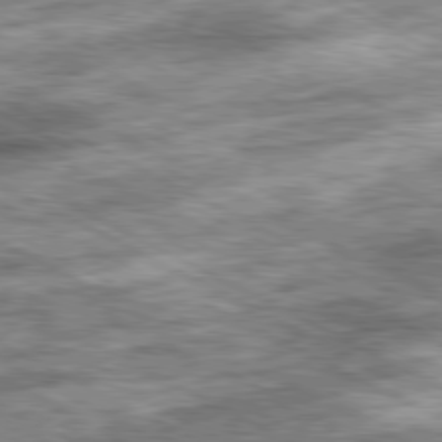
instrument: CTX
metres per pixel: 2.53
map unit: Ap
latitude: -81.2376
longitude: -89.3860
